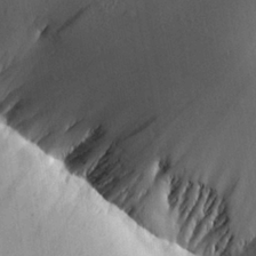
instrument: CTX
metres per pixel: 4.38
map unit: Aa
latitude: 25.3292
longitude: -143.9150
